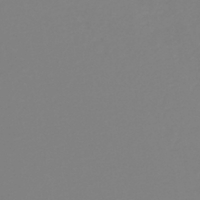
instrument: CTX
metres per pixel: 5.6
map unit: HNb
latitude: -41.3698
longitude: 51.4076
